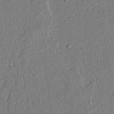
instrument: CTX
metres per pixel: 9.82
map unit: lAvf
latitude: 5.4048
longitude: 169.2376
